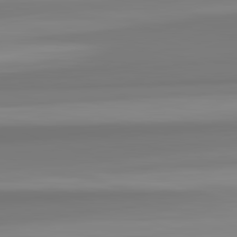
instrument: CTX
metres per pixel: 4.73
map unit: lApd
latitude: 82.7435
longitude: 173.9178
